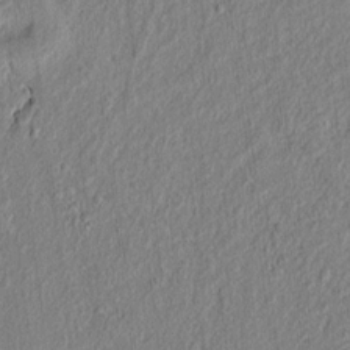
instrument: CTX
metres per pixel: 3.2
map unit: lAvf
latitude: 7.0269
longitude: 166.5385
